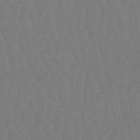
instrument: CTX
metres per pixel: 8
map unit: eHb
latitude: -50.5196
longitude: 77.3699
